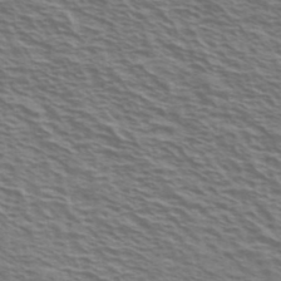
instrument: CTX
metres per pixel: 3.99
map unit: Ave
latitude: 38.1011
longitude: -109.6693
